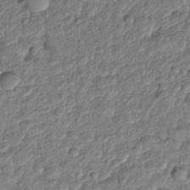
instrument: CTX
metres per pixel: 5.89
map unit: HNhu
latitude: -25.0486
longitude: 50.6896
